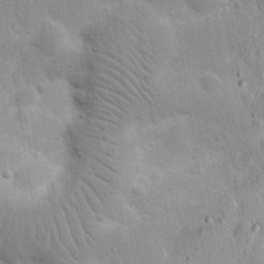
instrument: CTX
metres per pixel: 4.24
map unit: Nhu
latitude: 17.5371
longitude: -74.9325
